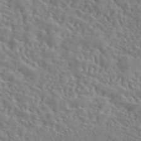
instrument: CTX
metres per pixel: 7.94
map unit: eAb
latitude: 43.4615
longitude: 113.1809
